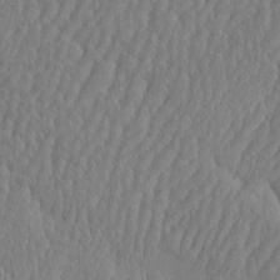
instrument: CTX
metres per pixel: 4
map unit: eHh
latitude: -3.5966
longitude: 14.9353
